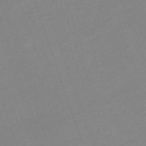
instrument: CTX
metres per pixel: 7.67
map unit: eHh
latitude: -64.3873
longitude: 50.8597
